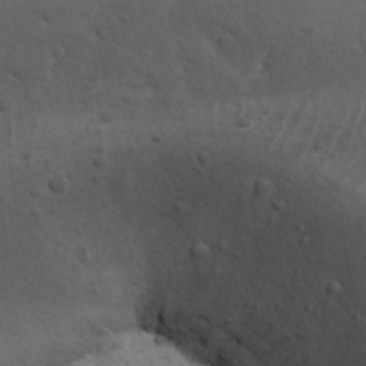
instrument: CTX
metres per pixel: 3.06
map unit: Nhu
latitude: 22.1011
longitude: -71.9717
